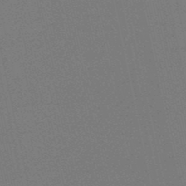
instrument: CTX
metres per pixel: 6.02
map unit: HNb
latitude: -49.7856
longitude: -52.1578
